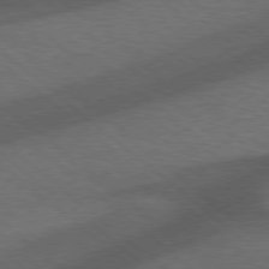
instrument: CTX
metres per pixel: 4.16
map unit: Hpe
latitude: 77.5749
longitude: -151.0458
